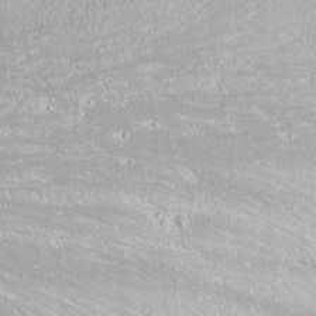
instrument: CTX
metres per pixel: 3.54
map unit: Nhu
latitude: -0.4818
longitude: -78.7435
